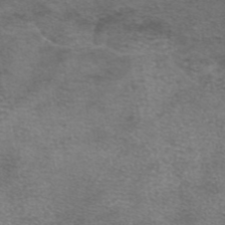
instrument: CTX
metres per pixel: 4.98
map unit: eAb
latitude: 45.4804
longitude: 103.2565
